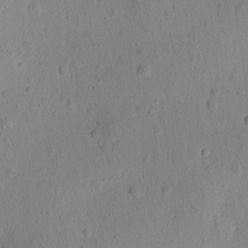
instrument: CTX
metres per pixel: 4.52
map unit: Ave
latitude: -10.1417
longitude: -121.5749
